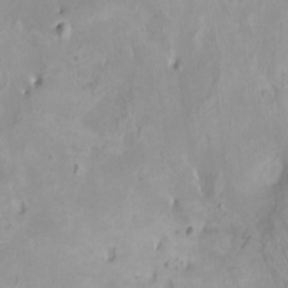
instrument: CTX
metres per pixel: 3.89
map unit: HNhu
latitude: 3.6694
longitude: 5.4832
